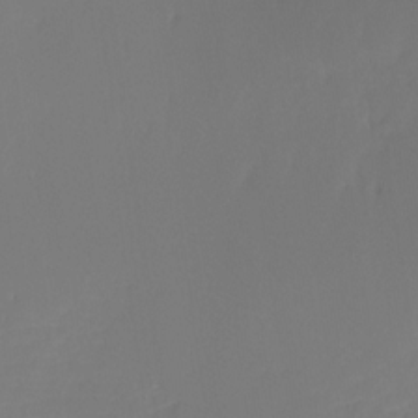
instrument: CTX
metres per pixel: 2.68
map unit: Ht
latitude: -16.0850
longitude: -49.1970
